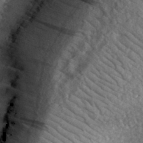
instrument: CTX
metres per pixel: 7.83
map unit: eHh
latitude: 36.5546
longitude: -79.7261
